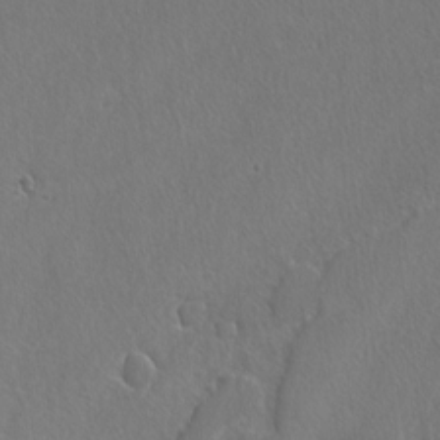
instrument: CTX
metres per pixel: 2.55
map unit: lAvf
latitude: -4.7841
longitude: -108.6112
